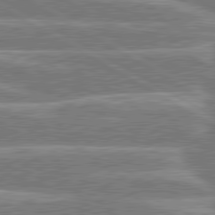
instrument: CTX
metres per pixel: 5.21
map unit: lApd
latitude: 80.6490
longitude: -131.0459
